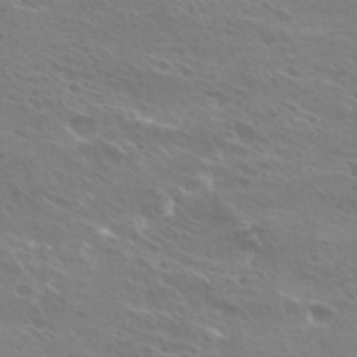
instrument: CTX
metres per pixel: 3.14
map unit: Hto
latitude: 27.9339
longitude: -40.1010
